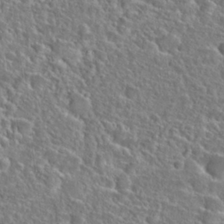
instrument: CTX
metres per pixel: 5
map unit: Hto
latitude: 25.1025
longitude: -46.4601
